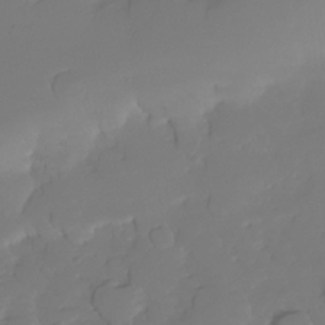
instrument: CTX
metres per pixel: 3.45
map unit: Nhe
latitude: -34.8597
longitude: -143.1403
